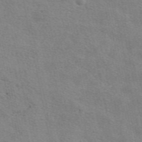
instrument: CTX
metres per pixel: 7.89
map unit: eAb
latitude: 50.9135
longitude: 116.8407
